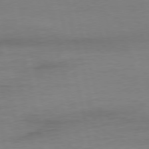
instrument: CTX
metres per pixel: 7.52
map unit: Ap
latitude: -76.7841
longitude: -73.4616
